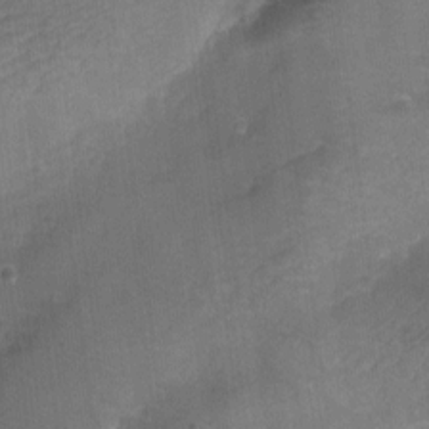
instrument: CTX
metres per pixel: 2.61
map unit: Aa
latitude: -8.2928
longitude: -71.9906
